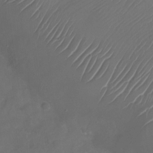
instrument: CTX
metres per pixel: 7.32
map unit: Nhu
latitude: -27.5966
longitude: -71.2915
